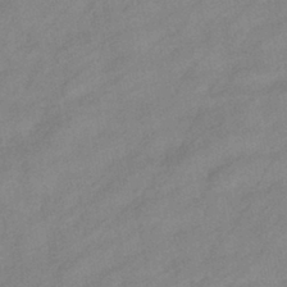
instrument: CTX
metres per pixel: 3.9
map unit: eHb
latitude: -40.6329
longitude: 83.7855
